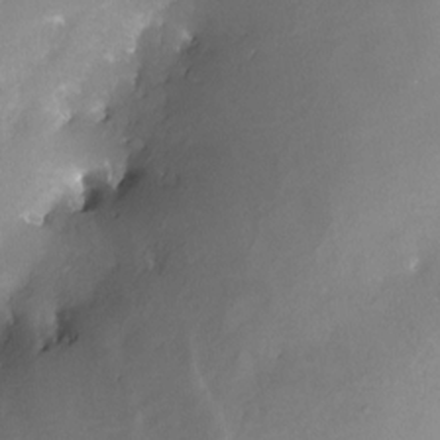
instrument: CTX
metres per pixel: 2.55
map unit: Nve
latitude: -25.0108
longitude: -109.2914
